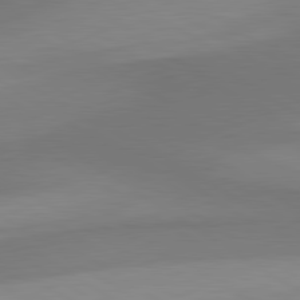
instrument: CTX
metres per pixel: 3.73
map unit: lApd
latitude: 80.6868
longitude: 160.8030
